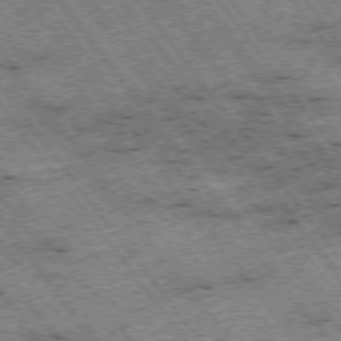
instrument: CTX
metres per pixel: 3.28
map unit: Hpe
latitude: -75.5966
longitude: -21.0459
